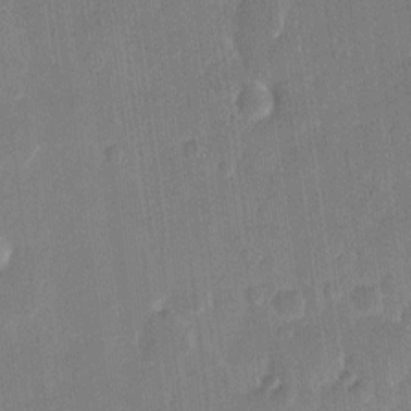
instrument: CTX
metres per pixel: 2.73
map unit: eHh
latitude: 9.8395
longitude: -68.7057
